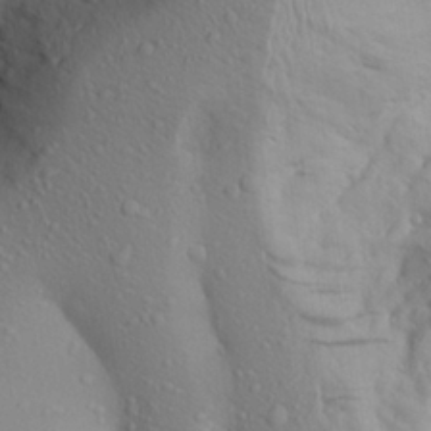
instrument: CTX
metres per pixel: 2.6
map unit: Aa
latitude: 24.4978
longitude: -147.4616
